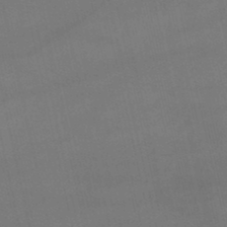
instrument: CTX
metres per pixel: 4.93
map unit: lHb
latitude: -47.1998
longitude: 70.4818
